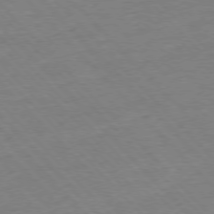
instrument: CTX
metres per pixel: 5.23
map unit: Ap
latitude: -77.5021
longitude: -95.3671
